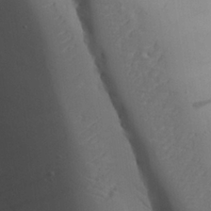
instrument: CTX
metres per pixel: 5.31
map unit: Aa
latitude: 25.7071
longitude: -128.0633
